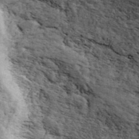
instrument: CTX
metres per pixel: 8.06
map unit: ANa
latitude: 43.6505
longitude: 47.1620
